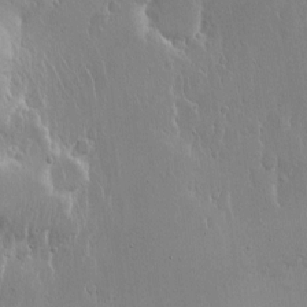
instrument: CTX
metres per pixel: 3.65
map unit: Nhe
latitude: -2.1416
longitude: -59.3482
